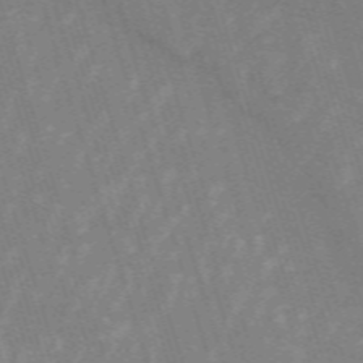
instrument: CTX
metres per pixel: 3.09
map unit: HNb
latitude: -53.7288
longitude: -42.5168
